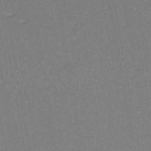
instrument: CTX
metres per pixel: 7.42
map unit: eHh
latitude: -44.8408
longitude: -28.8191
